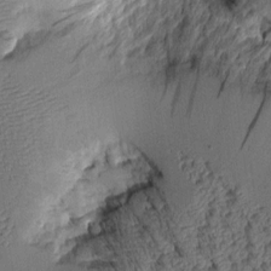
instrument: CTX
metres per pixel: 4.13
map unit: Aa
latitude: 9.0270
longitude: -128.6112
